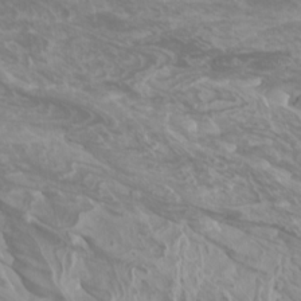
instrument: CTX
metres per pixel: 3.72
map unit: Htu
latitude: -6.9352
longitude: -74.3467
